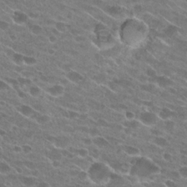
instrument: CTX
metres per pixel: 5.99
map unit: Hto
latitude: 24.4223
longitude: -41.7827
